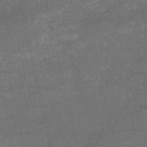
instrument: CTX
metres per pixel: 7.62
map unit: HNb
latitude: -52.4251
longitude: -40.4034
